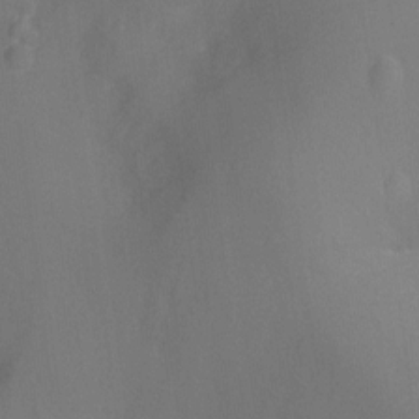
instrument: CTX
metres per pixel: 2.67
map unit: Ht
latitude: -9.7855
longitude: -23.9339
